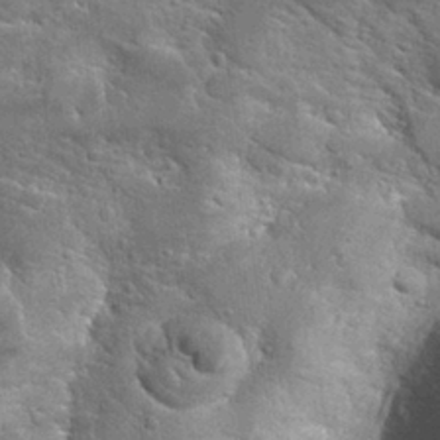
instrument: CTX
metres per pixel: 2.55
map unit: Hto
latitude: 28.1767
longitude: -45.3670
